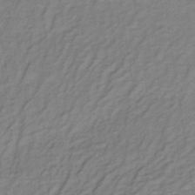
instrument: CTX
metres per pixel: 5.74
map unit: lHb
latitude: -35.3132
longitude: 70.1984
